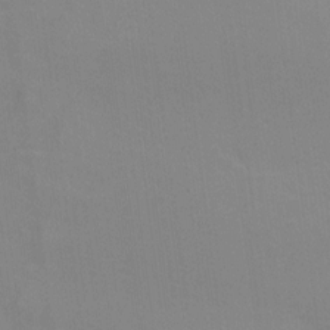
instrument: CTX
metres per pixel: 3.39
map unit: Ht
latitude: 1.5560
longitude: -33.7828
